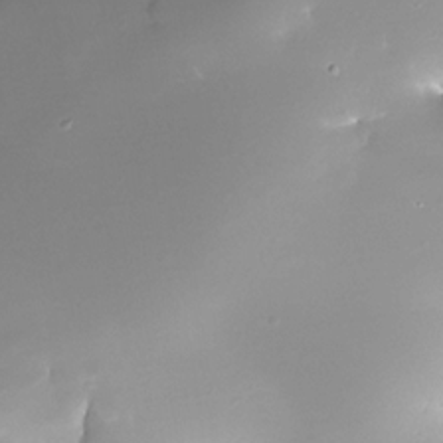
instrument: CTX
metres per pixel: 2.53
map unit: Nhe
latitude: -32.7841
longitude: -117.7639
